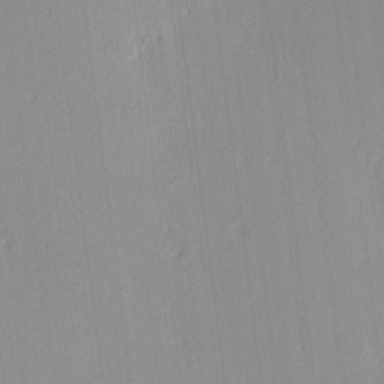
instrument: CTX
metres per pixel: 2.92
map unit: Ave
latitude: 3.1781
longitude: -114.0822
